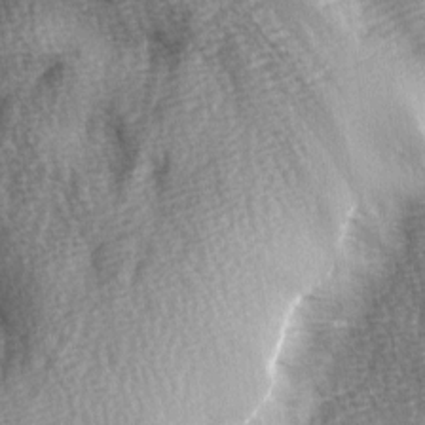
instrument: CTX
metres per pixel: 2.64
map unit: Ave
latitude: -5.8800
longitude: -120.4412
